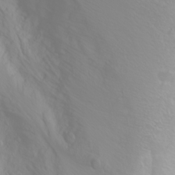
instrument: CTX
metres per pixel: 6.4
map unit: Nhu
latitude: -0.2551
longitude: -76.1766
